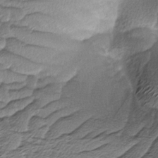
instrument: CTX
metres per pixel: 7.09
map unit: Ave
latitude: -8.5952
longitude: -123.2348
